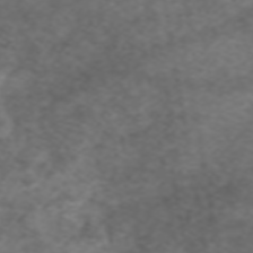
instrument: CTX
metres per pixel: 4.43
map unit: eAb
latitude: 47.5183
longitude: 102.2362
